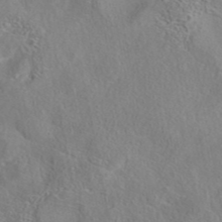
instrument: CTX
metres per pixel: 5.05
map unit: eAb
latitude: 41.8016
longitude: 105.1809
